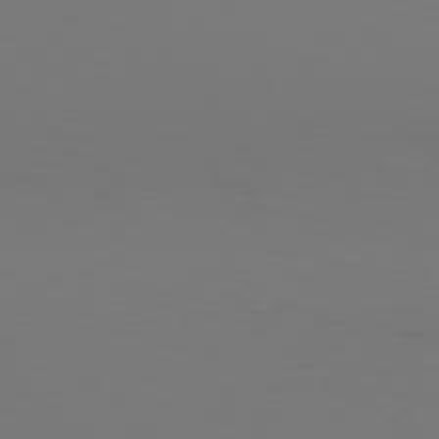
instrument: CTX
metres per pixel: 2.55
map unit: Hpe
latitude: 77.1970
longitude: -133.9717
